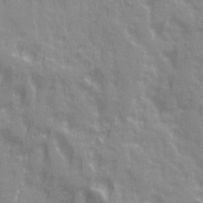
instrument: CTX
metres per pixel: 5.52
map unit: Ave
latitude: 20.3090
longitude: -132.4790
